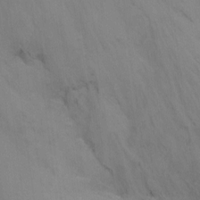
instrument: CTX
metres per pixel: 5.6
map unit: Nhu
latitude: -16.9164
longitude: -49.2726
